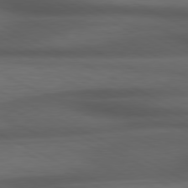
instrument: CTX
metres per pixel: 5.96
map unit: lApd
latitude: 79.4049
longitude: -120.7624
